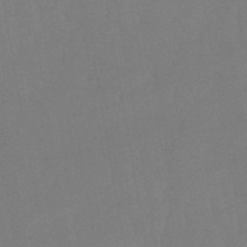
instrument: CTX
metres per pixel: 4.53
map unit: lHb
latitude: -50.1984
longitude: 81.1809
